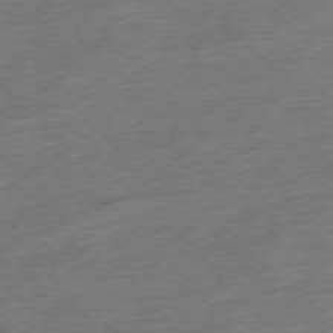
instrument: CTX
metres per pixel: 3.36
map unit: Hpe
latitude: -76.8030
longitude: -11.8772
